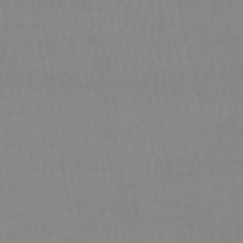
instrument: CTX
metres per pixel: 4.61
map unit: eHb
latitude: -49.8612
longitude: 68.2739
